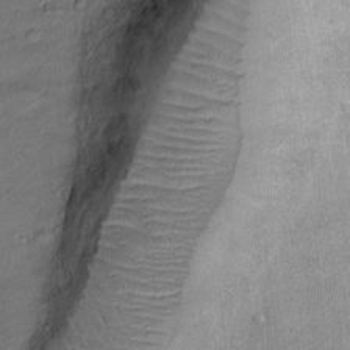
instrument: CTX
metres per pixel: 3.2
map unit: Ht
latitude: -3.3698
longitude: -14.1767
